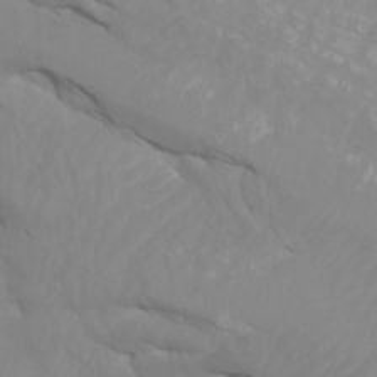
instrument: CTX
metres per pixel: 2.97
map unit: Htu
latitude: -4.5196
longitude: -73.2537
